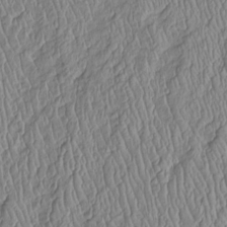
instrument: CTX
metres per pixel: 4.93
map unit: Htu
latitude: -5.8989
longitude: 155.5777
